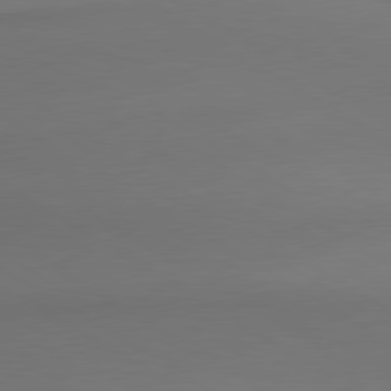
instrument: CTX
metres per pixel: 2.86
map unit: lApd
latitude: 79.9150
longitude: -175.4804
